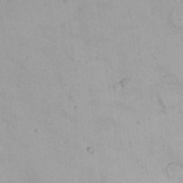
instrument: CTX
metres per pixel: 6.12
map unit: Nhu
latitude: 22.8569
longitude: -62.7247
